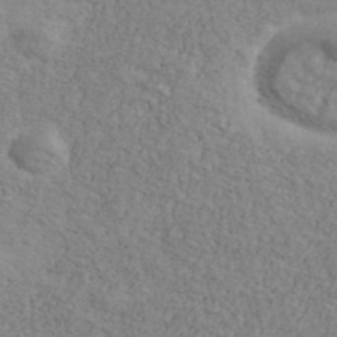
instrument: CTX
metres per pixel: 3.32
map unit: Ave
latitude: 41.7449
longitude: -109.6127
